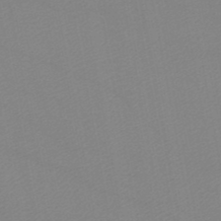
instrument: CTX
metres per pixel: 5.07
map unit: lHb
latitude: -46.1039
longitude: 67.4454
